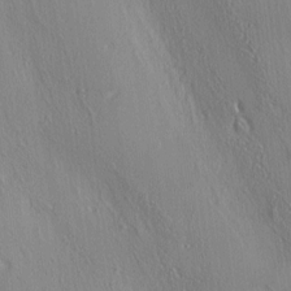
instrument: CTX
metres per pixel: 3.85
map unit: lAa
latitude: 4.3845
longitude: -112.7246
